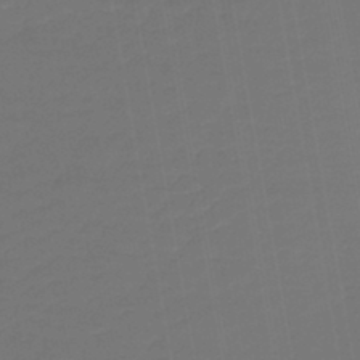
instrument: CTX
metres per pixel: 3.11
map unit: lHb
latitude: -43.9745
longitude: 60.7463
